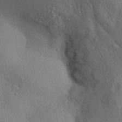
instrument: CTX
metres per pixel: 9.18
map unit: Aa
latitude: 31.0081
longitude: -140.5545
